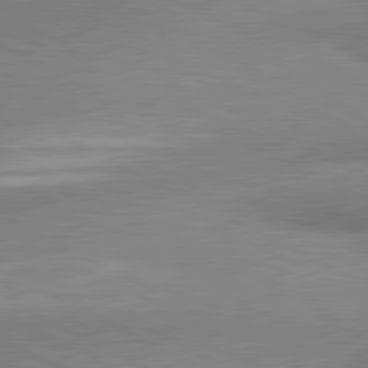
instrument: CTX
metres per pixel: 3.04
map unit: lApd
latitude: 80.8947
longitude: 165.1620
